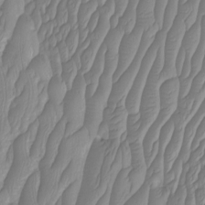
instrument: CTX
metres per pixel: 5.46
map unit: Htu
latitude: -3.8422
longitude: -73.7450
